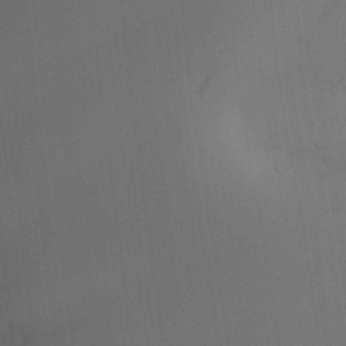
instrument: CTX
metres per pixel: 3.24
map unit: HNhu
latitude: 6.6868
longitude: 1.7667
